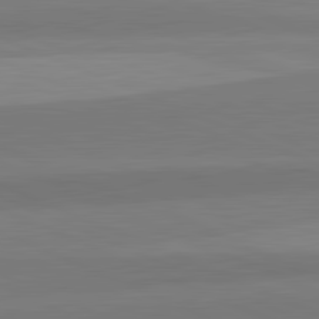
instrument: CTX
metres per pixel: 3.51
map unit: lApd
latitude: 82.5167
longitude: 156.9164
